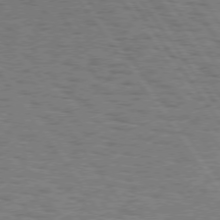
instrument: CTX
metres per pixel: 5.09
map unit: Hpe
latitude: 74.7624
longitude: -135.6883
